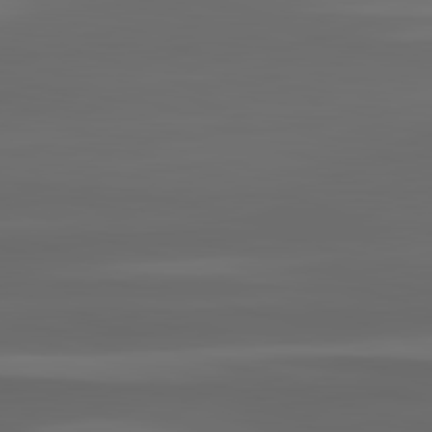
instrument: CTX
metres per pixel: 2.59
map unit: lApd
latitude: 83.0647
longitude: -135.3859
